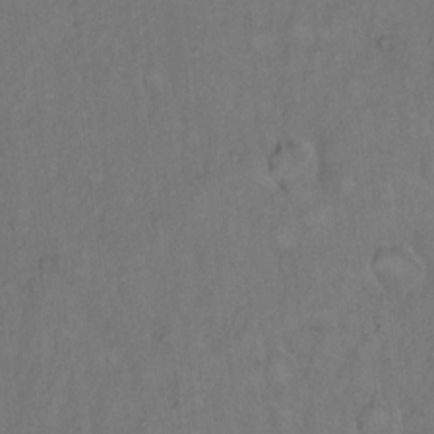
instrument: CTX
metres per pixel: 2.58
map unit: Hto
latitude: 11.6883
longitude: -60.4601
